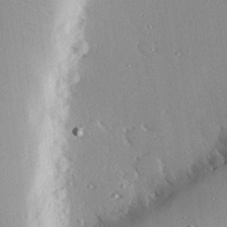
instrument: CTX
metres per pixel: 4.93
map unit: eHh
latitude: 23.4993
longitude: -90.0255
